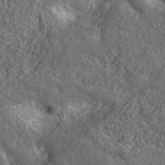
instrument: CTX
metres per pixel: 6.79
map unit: lHvf
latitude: 40.8002
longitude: -90.2711
